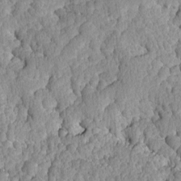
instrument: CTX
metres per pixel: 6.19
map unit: Ave
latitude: -8.6518
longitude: -116.4223
